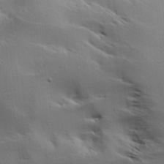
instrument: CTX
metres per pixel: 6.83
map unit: Hve
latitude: 18.1389
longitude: 149.5210
